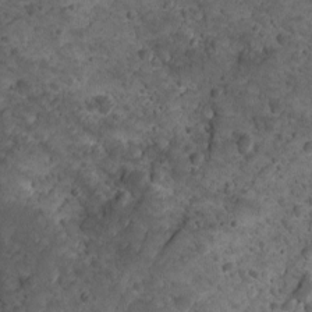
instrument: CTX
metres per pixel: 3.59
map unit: Ave
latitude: 10.5546
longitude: -105.1781
